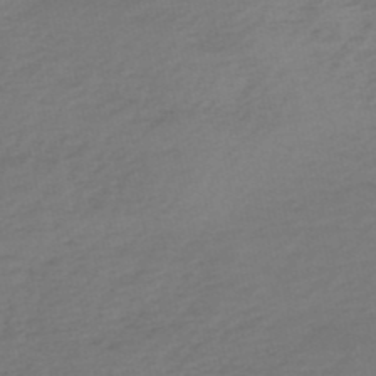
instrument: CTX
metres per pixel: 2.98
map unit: eHh
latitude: -51.6911
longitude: -24.8191
